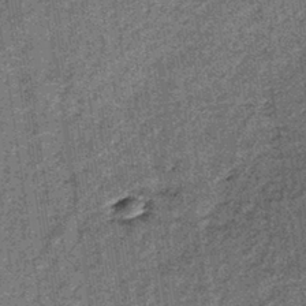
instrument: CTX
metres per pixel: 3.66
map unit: lHb
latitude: -39.1620
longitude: 66.6141
